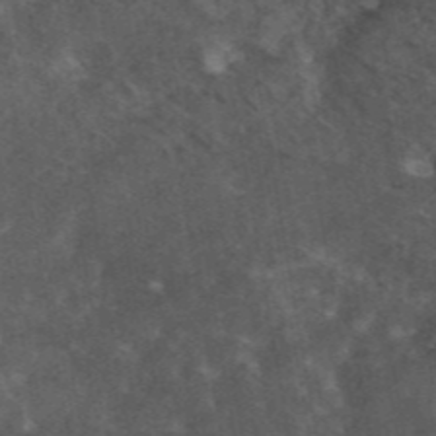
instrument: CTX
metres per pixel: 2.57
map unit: eAb
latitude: 45.5371
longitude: 122.9731
